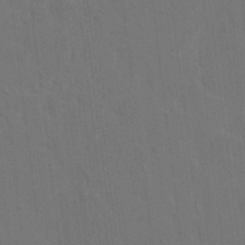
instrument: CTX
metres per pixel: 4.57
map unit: HNhu
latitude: 4.7813
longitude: 12.3873
